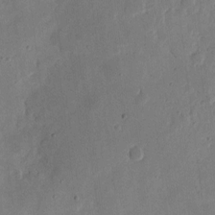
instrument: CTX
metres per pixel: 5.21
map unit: eHh
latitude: 6.7813
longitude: -71.6883
